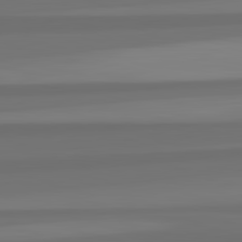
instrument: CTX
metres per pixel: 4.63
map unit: lApd
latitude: 82.9135
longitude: 164.1984
